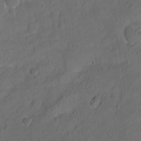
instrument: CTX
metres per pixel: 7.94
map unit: Hto
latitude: -7.6344
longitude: -36.1767
